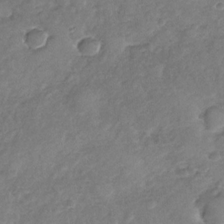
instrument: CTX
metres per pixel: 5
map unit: Nhu
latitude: -31.4076
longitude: -60.6679
